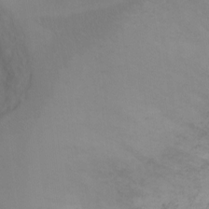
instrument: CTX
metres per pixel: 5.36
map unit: Ht
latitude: -2.7463
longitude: -33.5371
